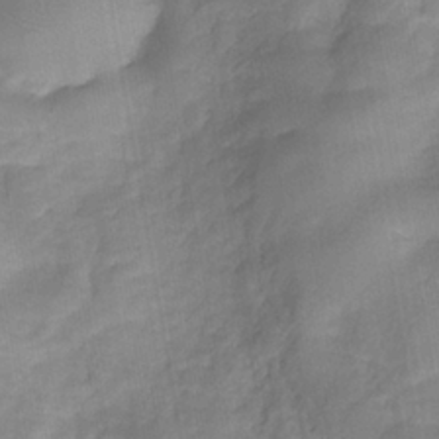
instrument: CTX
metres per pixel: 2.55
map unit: HNhu
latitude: -28.5196
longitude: 74.0472
